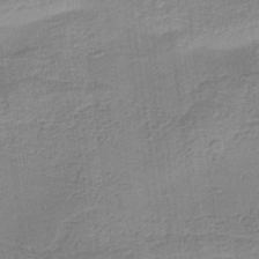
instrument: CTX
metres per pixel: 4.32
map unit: eHb
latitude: -35.3888
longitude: 79.6721
